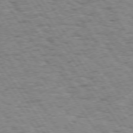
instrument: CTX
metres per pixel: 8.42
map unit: Hpe
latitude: 73.5938
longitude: -139.1403
